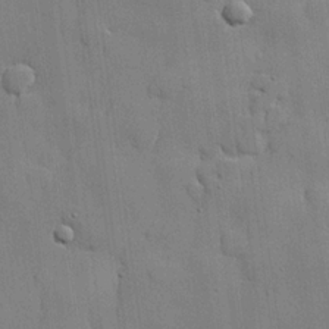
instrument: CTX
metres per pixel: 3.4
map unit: lHvf
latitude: 21.6883
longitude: 145.2187
